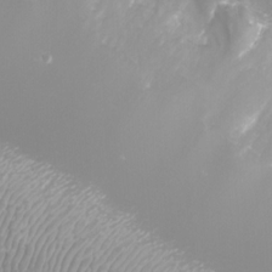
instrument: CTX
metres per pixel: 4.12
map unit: eHh
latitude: -7.3698
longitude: -77.1403
